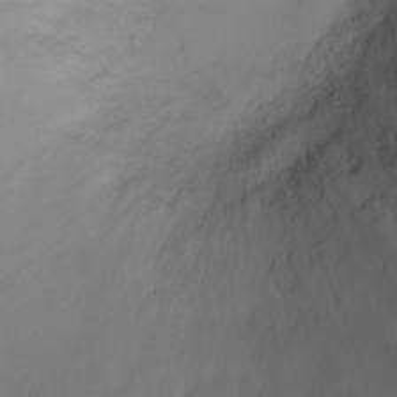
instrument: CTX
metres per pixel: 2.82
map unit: Ht
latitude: -2.5384
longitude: -18.6868
